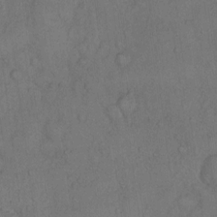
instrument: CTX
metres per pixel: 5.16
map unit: Hto
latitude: 11.9528
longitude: -56.5356
